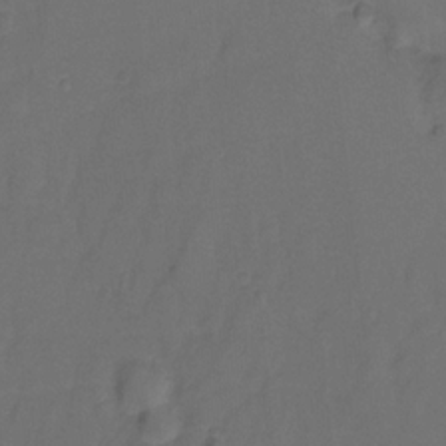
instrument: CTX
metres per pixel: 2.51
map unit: Hto
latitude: -11.2187
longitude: -38.9136
